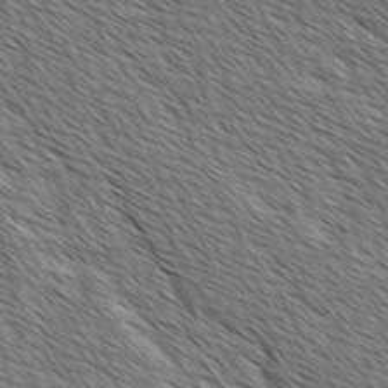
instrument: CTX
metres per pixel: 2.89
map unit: lAvf
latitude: -2.0849
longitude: -113.3482
